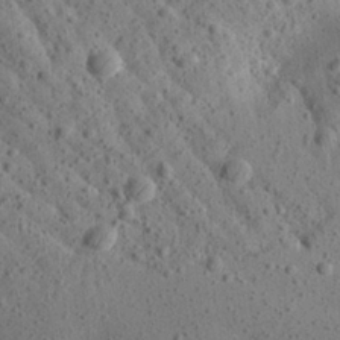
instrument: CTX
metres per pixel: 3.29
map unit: Aa
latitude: 24.9702
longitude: -143.8395
